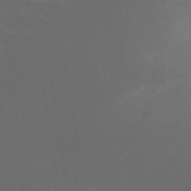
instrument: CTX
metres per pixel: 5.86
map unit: HNb
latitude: -49.9745
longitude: -46.1200
